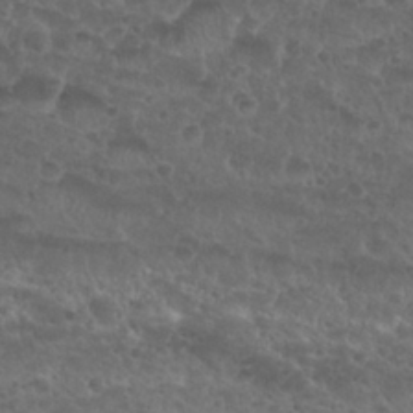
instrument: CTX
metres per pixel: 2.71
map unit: Nhu
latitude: 27.2537
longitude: -51.7071
